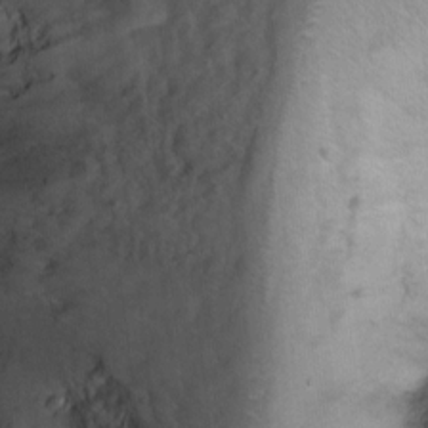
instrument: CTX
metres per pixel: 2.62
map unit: Ht
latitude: 6.5924
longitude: -30.0822
